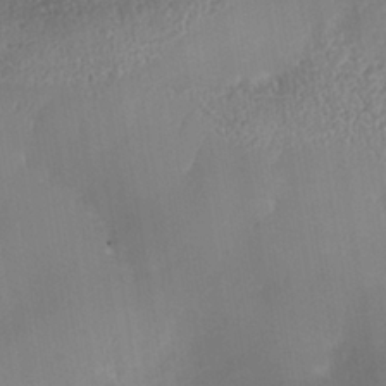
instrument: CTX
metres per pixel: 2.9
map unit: Nhe
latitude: -38.4818
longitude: -117.9339
